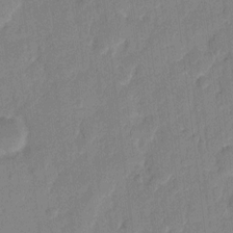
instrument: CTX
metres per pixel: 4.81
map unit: eHh
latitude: 9.5749
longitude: -66.6679
